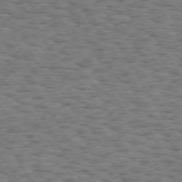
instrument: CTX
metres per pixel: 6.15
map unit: Hpe
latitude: 73.0081
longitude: -130.1011
